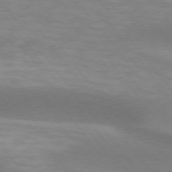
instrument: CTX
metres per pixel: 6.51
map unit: lApd
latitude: 74.8191
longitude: -50.2333
